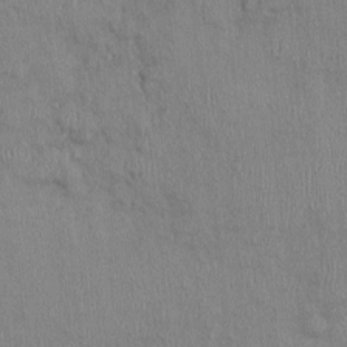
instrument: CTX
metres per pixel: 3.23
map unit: Nhu
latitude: -0.6897
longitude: -14.8380
